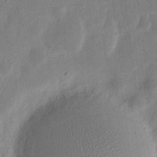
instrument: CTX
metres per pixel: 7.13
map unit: eHh
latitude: 6.8002
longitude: -71.4426
